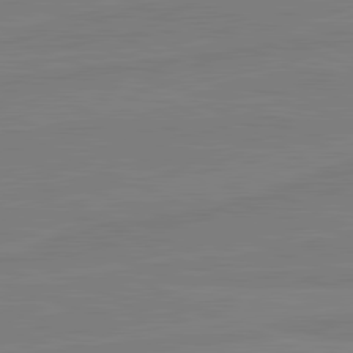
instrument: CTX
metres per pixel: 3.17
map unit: lApd
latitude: 81.6505
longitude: -177.9339
